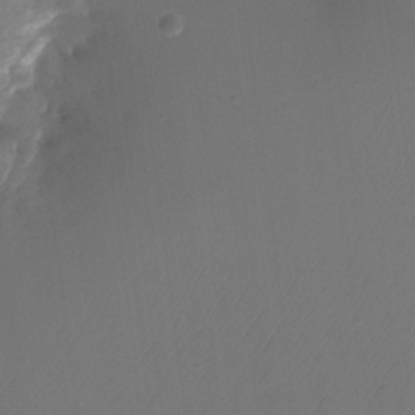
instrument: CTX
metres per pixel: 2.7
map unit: HNhu
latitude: -21.2754
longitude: 84.3873
